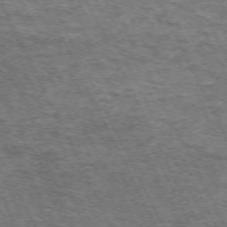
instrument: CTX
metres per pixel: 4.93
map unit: Hpe
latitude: -70.8975
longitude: 11.6533
